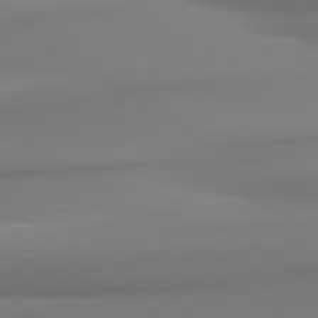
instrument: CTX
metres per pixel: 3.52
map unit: lApd
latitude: 80.2145
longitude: 175.0108
